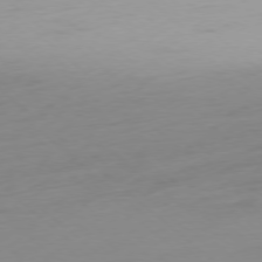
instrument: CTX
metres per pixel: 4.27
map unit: Ap
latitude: -78.2361
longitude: -67.2348
